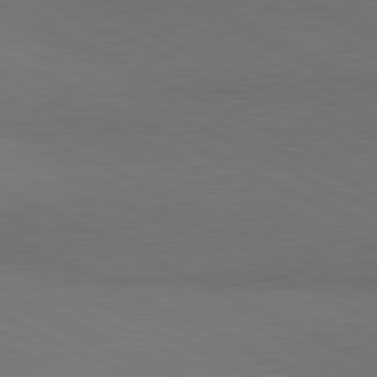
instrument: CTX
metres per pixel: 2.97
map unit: lApd
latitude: 81.2348
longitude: 148.8030
